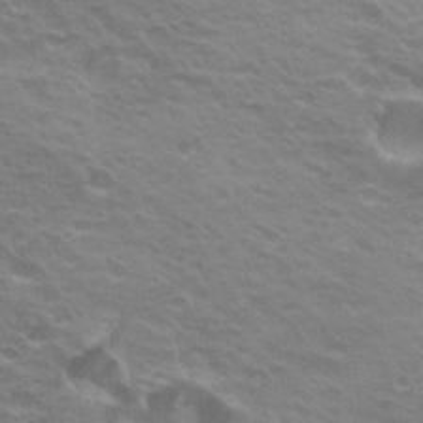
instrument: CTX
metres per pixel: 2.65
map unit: Hto
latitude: 23.0647
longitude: -31.1781
